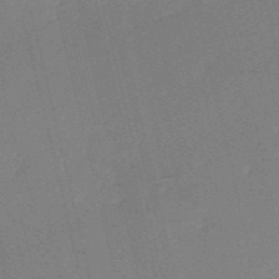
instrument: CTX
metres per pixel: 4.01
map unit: HNb
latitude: -55.0487
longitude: -39.7261
